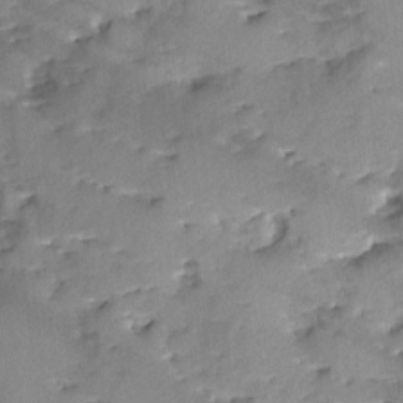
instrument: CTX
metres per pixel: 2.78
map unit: Ave
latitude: -9.5966
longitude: -117.5938
